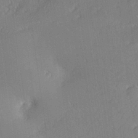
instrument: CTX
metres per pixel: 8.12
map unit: lHvf
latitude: 26.0822
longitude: 140.8975
